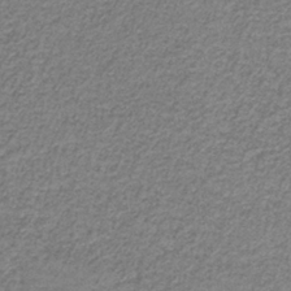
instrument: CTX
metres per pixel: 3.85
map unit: HNb
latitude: -37.9556
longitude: 51.0486
